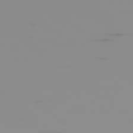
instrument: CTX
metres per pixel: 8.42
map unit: Ap
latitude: -79.5399
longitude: -70.5546
